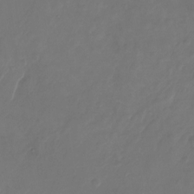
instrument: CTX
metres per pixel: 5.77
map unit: Nhu
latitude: -28.2740
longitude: -71.9528
